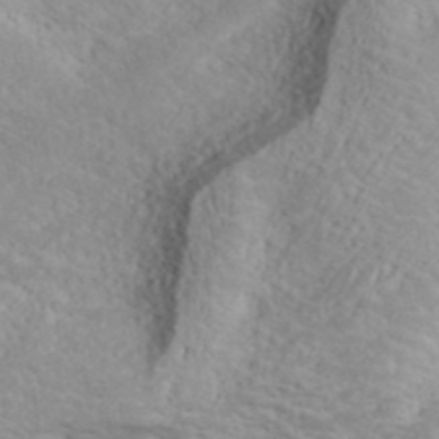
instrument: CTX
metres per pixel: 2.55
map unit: ANa
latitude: 41.0647
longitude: 30.0283
